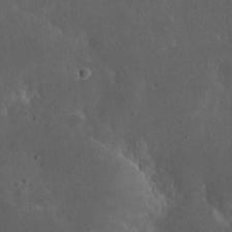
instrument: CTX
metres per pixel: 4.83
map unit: eHh
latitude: 23.0080
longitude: -68.0633
